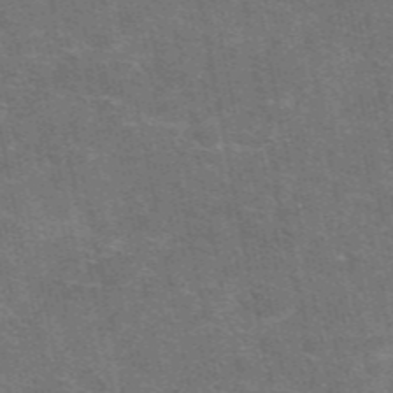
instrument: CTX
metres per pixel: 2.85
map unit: eAb
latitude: 47.9528
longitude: 114.7274
